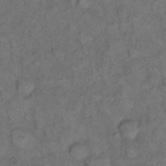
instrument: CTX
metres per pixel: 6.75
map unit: eHh
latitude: 14.3468
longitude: -65.1214
